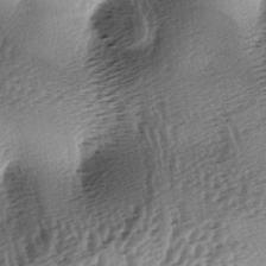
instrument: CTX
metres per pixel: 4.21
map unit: lAa
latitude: -5.8611
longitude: -123.8205
